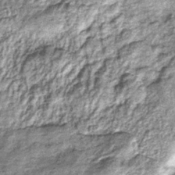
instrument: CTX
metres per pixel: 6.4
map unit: lHb
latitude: -38.2928
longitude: 67.7856
